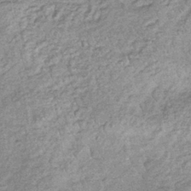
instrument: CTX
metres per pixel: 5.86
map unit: lHb
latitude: -36.1039
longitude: 66.0094
